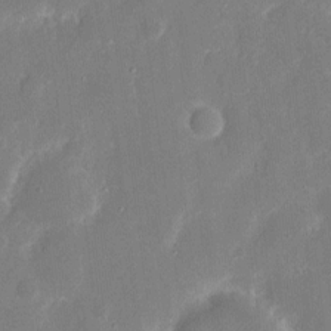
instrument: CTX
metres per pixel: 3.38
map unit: eHh
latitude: 7.7450
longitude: -69.3671
